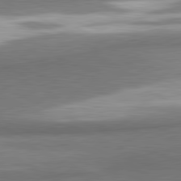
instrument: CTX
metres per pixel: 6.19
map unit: lApd
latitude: 81.3293
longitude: 164.1795
